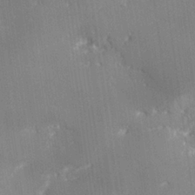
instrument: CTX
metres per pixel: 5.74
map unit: lHvf
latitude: 26.5168
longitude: 141.3510
